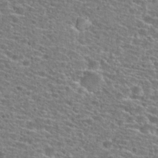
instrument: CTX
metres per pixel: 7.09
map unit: Hto
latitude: 25.6127
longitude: -47.3860
